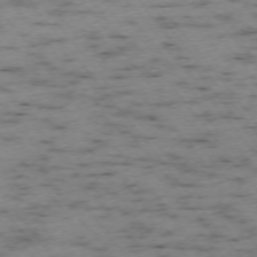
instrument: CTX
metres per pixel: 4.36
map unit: Ap
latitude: -73.8800
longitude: -73.3482
